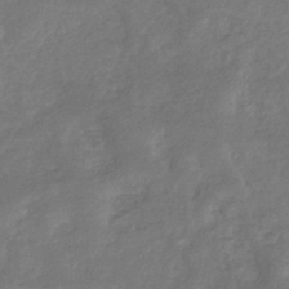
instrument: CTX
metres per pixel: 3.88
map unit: eHb
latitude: -34.5196
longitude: 75.8423
